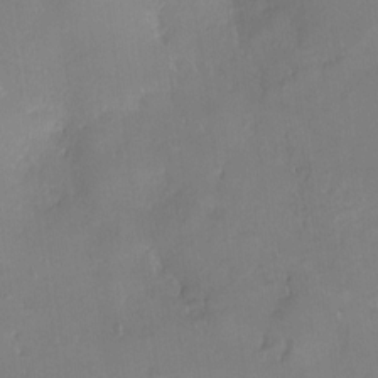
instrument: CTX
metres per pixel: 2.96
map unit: Nhe
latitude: -26.7652
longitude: -110.7435
